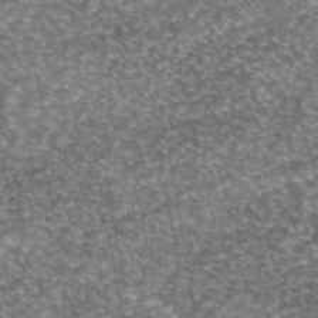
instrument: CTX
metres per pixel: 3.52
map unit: eAb
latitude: 45.5182
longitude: 104.2361
